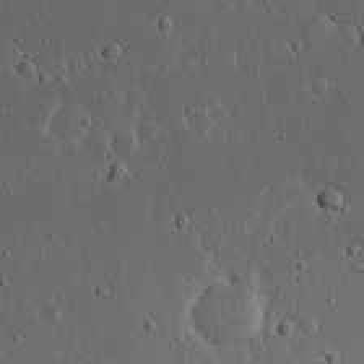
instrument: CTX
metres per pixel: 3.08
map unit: eHh
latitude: 22.6868
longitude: -69.8772
